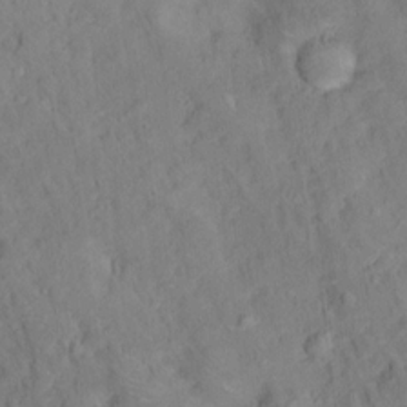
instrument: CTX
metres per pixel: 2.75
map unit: Hto
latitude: 14.8380
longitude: -36.3656
